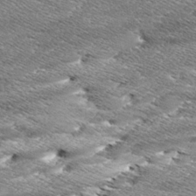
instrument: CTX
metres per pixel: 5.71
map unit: Ave
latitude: 17.0647
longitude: -136.7624
